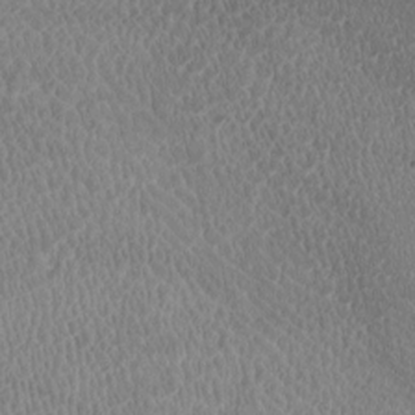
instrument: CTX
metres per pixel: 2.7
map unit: HNhu
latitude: -2.4628
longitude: -7.6127
